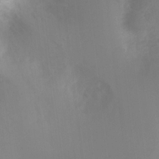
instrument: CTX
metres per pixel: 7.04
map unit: Ht
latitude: -3.6532
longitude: -28.7813
